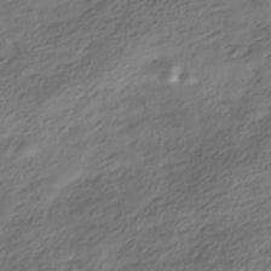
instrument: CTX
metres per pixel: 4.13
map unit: HNhu
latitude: -41.0108
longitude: 107.5777
